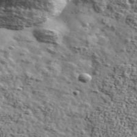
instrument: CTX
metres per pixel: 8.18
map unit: Ave
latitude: 42.6302
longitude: -110.1767
